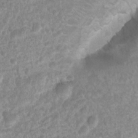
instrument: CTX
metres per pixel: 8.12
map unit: Nhu
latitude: 7.9528
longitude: -21.7449
